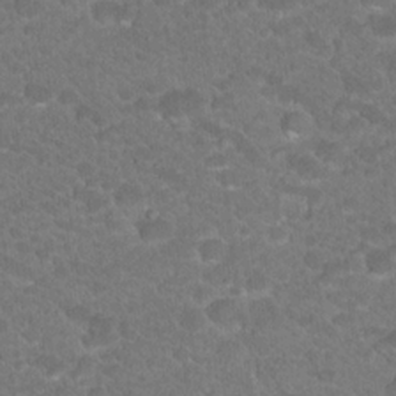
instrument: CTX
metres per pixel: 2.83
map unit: Hto
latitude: 19.0080
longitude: -35.5749
